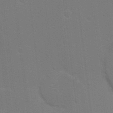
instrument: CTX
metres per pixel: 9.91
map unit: Nhu
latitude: 17.6127
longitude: -29.8772
